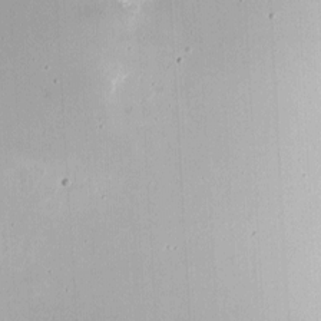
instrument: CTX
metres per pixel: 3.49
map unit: eHh
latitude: 4.5546
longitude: -68.8569
